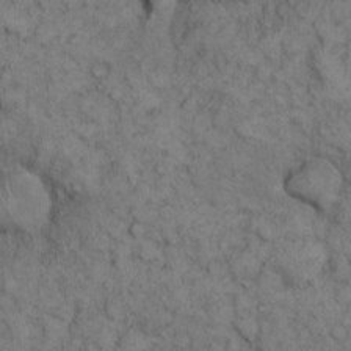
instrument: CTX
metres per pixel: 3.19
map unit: eHh
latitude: 13.6127
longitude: -63.6505
